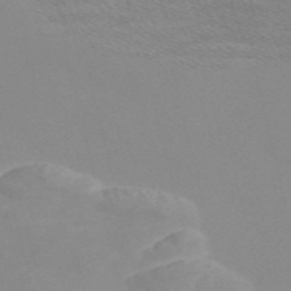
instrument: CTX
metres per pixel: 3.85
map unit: Nve
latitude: -57.1620
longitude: 59.6721
